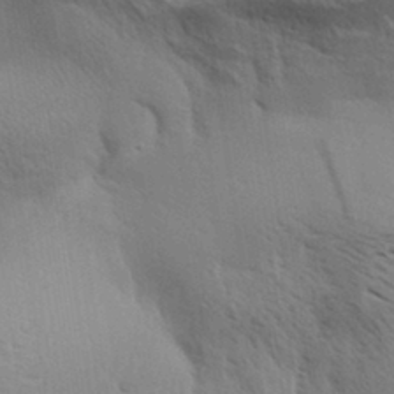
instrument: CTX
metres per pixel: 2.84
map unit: Aa
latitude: 32.5735
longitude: -140.4978
